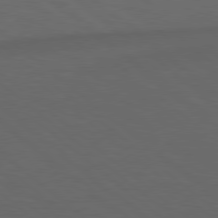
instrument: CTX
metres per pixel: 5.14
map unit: lApd
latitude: 78.5546
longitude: -176.8947
